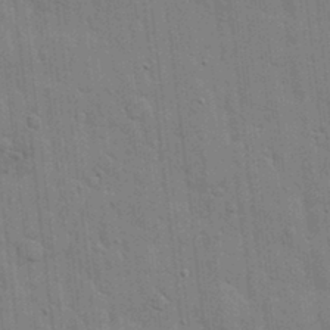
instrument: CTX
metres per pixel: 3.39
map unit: lHvf
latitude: 17.3860
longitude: -113.4048
